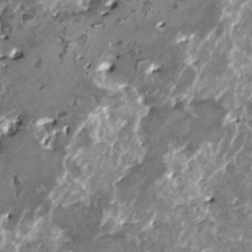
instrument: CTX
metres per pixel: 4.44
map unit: HNhu
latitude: 0.4034
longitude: 5.8233
